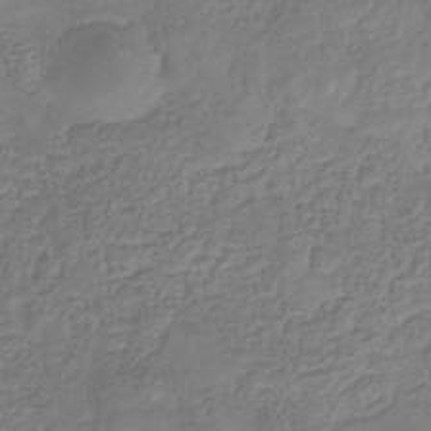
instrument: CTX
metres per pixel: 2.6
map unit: eHb
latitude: -31.6344
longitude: 73.2754
